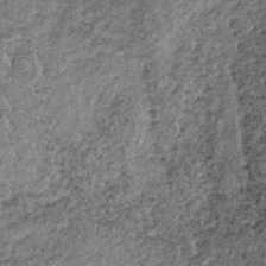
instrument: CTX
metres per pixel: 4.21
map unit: lHb
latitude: -38.3306
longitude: 65.0865
